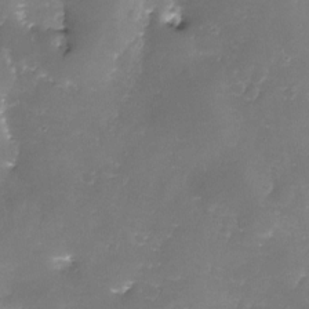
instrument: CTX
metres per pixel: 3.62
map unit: Nhe
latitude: -27.3509
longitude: -109.7071
